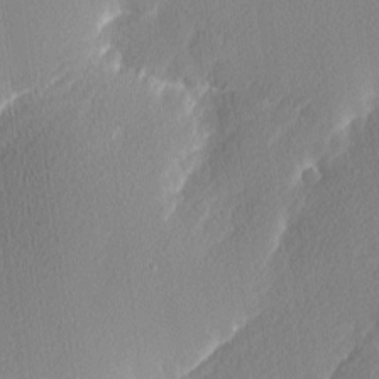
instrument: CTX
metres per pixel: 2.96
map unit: Nhu
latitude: 2.8191
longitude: -76.1766
